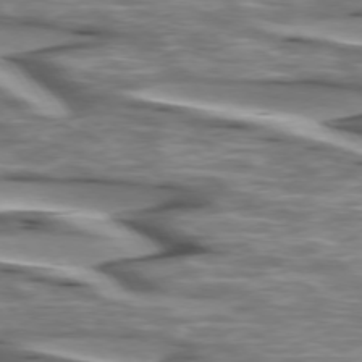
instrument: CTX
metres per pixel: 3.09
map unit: lApd
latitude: 74.5168
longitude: -57.7260
